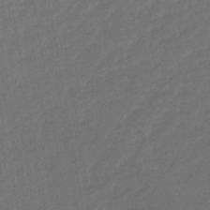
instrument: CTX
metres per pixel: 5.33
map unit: lHb
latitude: -43.2187
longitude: 75.1620
